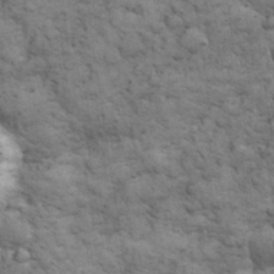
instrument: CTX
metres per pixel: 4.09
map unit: eHh
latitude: 32.3467
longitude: -67.9528
